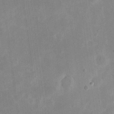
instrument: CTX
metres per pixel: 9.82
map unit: eHh
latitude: 19.4426
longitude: -70.7246
